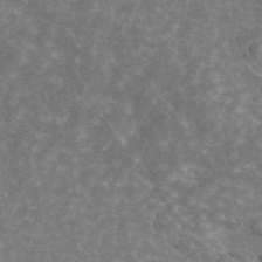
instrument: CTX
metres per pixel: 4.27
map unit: ANa
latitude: 44.8947
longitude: 26.5006
